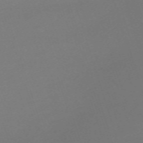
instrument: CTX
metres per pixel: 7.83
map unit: eHh
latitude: -63.2376
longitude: 51.5399
